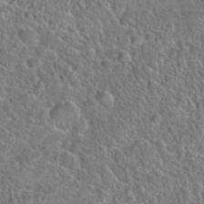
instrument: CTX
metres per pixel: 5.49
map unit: Hto
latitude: 23.6694
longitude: -48.1956
